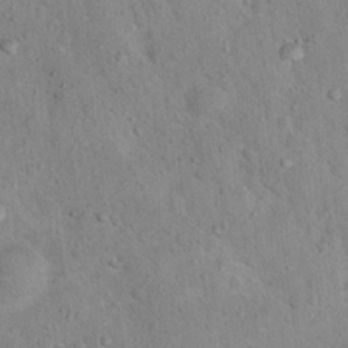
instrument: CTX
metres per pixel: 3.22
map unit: Nhu
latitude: 14.7436
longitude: -28.6301
